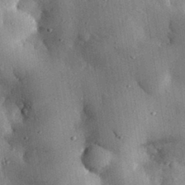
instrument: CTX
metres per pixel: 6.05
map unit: eHh
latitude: 30.8191
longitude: -79.8584
